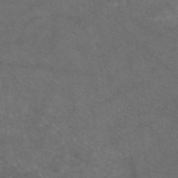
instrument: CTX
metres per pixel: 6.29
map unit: eAb
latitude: 47.6505
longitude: 110.7841
